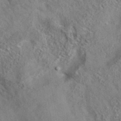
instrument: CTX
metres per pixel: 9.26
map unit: eAb
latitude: 35.8583
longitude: 109.4832
